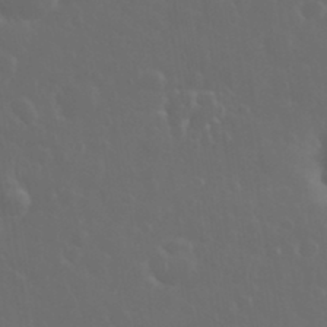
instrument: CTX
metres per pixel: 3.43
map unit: eHh
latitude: 33.7450
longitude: -60.8191
